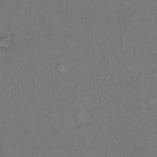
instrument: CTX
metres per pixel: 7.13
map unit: Hto
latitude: 12.1578
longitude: -60.4979
